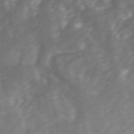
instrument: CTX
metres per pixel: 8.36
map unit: ANa
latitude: 45.5560
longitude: 21.8611
